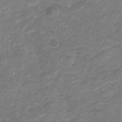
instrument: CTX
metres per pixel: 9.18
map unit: Nhu
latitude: -23.1242
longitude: -56.1955
